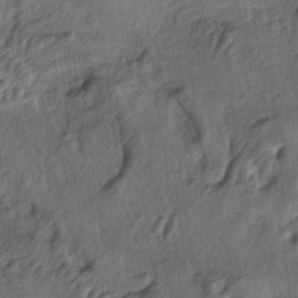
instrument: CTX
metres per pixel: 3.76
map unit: lAa
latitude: -5.5399
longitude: -124.0822
